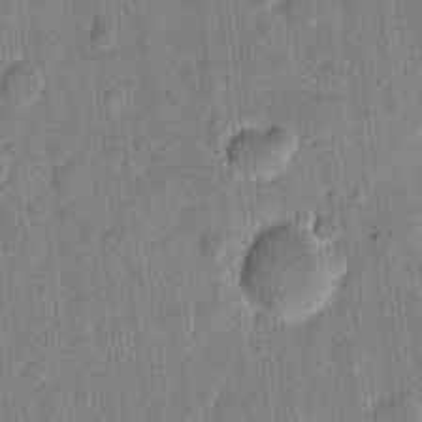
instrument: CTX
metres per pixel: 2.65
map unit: eHh
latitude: 10.8947
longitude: -65.9717
